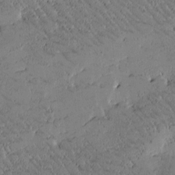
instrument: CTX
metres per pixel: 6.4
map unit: Htu
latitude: -2.1038
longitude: 176.2173
